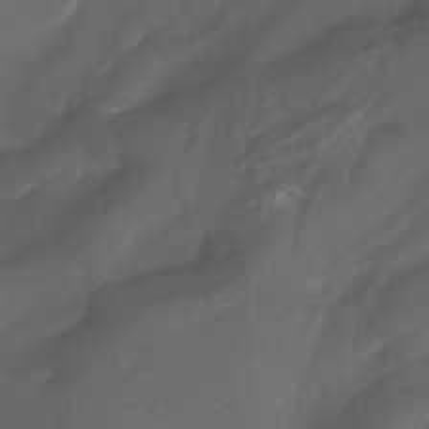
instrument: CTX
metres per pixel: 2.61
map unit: Nhu
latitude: -9.1242
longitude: -77.8394
